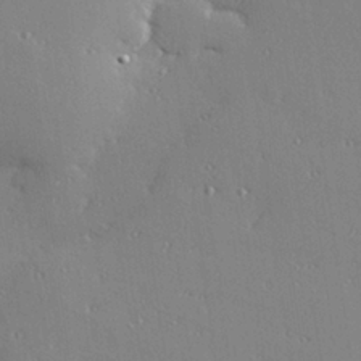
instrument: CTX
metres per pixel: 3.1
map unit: Hve
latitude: 27.0836
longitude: -91.8205
